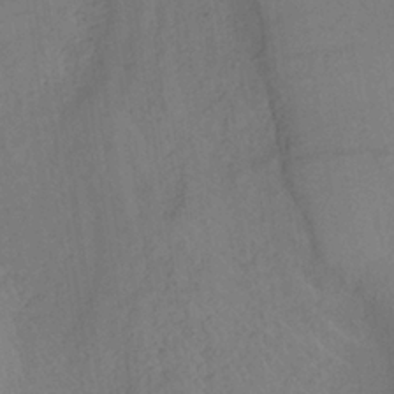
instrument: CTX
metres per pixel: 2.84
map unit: lHb
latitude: -34.6141
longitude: 66.8975
